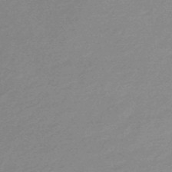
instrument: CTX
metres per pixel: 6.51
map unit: HNb
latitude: -48.5196
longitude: 60.0472
